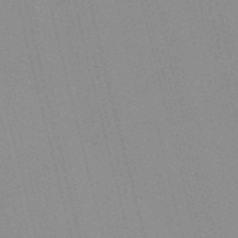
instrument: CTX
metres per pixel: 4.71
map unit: Nve
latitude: -57.3321
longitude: 61.3888
